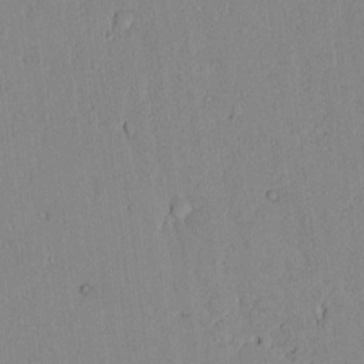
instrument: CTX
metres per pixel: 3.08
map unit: lAvf
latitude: 7.1025
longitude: 168.5006
